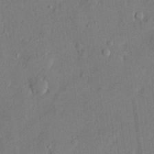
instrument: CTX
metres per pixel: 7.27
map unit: lHvf
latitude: 21.7639
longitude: 144.6708
